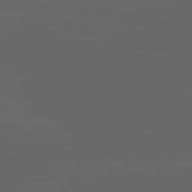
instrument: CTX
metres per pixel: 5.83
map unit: lApd
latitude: 83.0647
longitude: -136.6869
